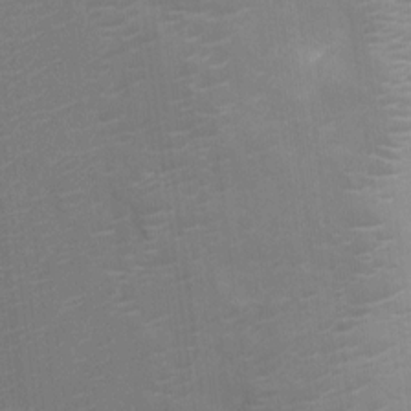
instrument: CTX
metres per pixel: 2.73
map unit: Ht
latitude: -10.9920
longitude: -23.5371
